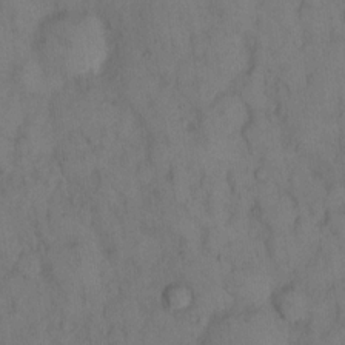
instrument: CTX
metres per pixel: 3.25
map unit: eHh
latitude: 13.1781
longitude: -62.1956
